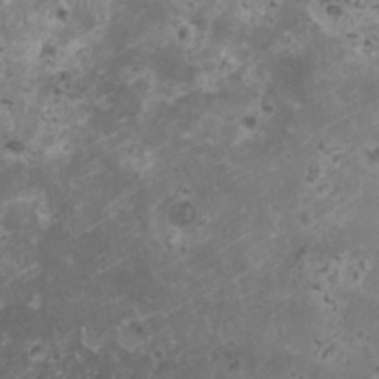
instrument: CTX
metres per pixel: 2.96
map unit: HNhu
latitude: 3.3104
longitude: 3.7477
